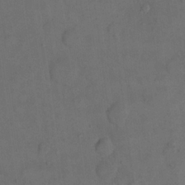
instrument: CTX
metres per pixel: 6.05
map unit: eHh
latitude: 18.8002
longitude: -64.6679
